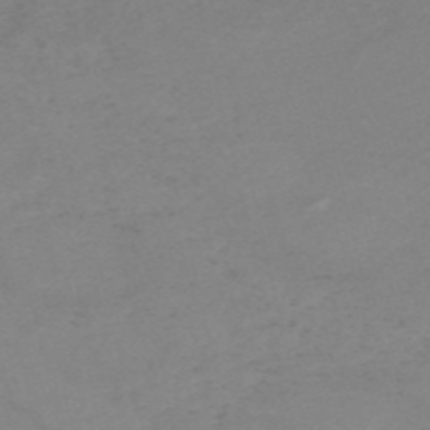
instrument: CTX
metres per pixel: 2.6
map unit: HNb
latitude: -55.5399
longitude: -46.8569
